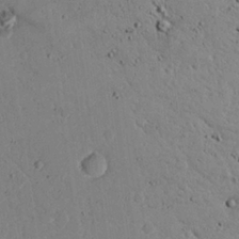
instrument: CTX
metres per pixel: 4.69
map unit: Nhu
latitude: 24.0633
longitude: -72.7436
